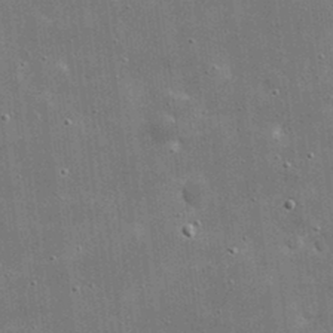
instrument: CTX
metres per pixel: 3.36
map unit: eHh
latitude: 20.7813
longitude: -67.2914
